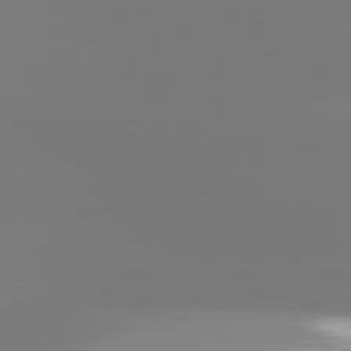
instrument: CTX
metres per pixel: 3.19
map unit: lApd
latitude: 81.7450
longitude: -148.7435
